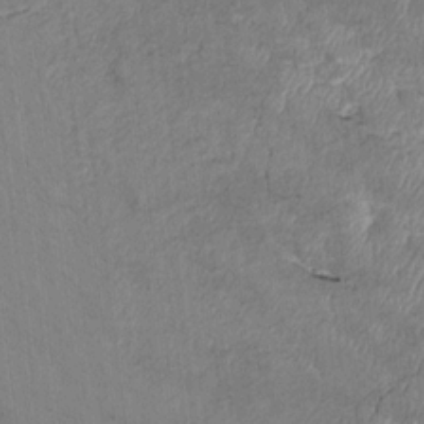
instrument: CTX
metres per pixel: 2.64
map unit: Htu
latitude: 4.1578
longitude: 151.8800
